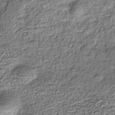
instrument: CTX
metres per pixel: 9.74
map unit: Nhe
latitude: -38.5763
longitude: 138.1984
